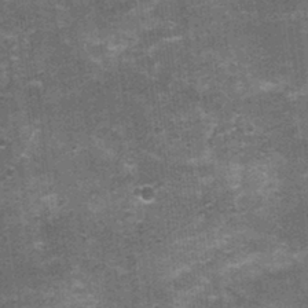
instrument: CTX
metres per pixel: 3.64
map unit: Nhu
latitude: 2.6868
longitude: -17.1781
